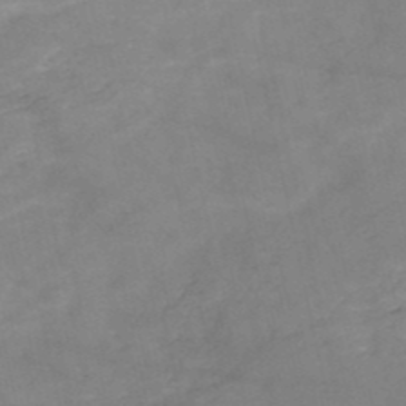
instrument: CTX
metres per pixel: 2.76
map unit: HNb
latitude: -50.3117
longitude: -39.4615
